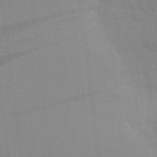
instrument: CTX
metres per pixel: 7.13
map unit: Aa
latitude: 27.1781
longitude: -131.5938
